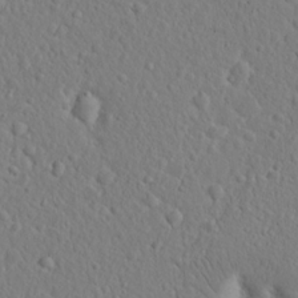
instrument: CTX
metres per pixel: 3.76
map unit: eHh
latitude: 16.7057
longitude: -73.3293
